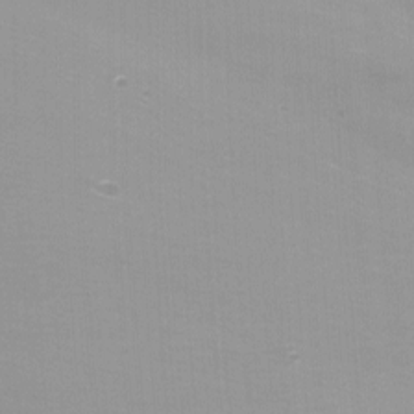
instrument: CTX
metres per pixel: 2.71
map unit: Htu
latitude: -12.0283
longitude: -72.9703
